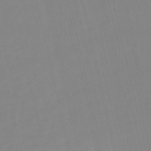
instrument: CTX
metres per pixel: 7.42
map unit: lHb
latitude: -48.4062
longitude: 76.0094
